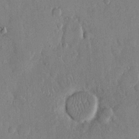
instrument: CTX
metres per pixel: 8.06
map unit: eHh
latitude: 13.8583
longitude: -68.3845
